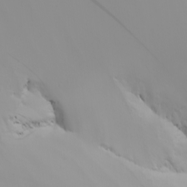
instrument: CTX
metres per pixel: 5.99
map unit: Nhu
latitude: -6.0661
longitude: -96.3656
